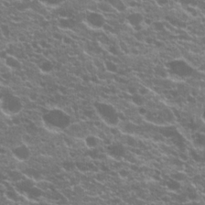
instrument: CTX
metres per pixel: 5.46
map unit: Hto
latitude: 20.8758
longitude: -34.9513
